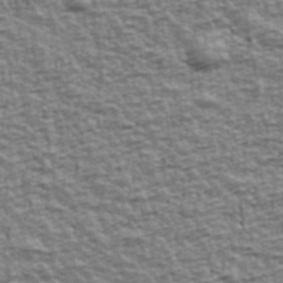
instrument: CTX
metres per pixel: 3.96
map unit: Ave
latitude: 42.4979
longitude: -113.2348
